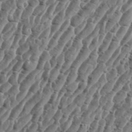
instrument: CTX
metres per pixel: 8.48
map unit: eHh
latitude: 36.2145
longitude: -135.5938
